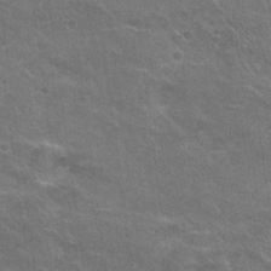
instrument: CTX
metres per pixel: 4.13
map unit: Hto
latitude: 21.3104
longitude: -42.9892
